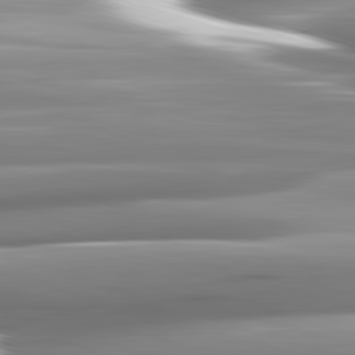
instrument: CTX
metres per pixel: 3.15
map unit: lApd
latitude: 82.6679
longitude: -141.8394
